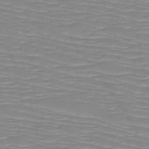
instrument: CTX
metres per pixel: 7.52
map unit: HNb
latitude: -49.7289
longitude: -51.4804
